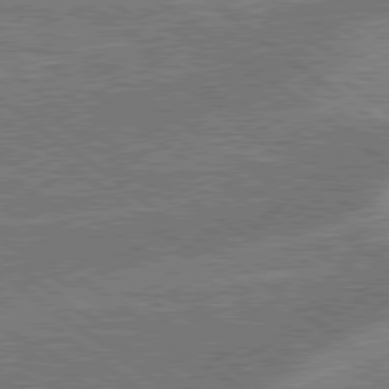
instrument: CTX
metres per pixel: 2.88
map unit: lApd
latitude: 79.2348
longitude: 174.0283
